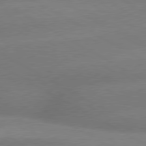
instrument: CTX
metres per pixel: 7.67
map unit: lApd
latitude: 80.0444
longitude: -150.8758
